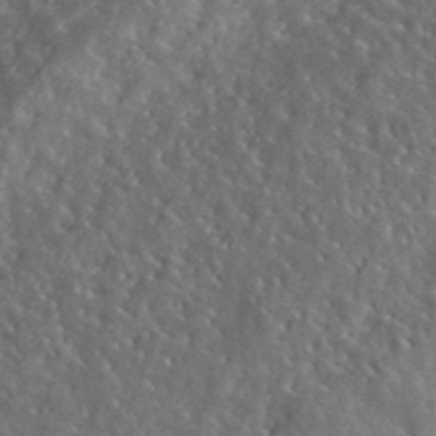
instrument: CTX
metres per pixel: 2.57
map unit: ANa
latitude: 40.1199
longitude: -89.4994
